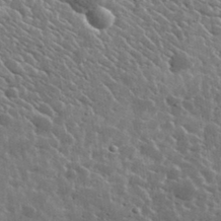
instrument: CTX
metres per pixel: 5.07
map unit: lHvf
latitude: 36.6302
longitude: -88.9136
